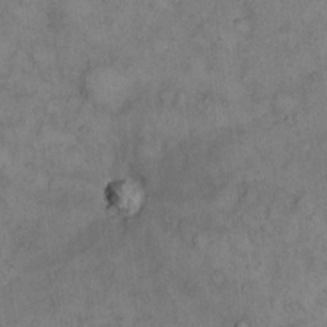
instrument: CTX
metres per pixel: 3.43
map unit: eHh
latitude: 11.8206
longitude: -62.5168
